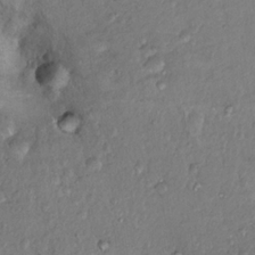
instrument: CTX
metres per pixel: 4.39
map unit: Hto
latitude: 14.7813
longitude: -29.8394
